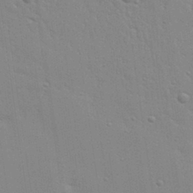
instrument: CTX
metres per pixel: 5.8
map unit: Aa
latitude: 32.6113
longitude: -133.5182
